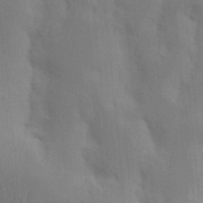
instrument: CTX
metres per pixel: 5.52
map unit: Nhu
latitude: 19.0647
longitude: -73.1781
